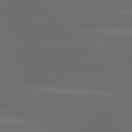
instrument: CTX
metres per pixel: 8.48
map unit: lApd
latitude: 81.1592
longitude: -136.9514
